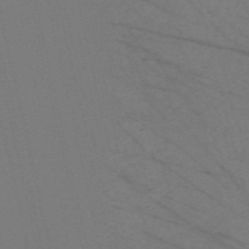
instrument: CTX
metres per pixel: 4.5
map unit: Nve
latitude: -58.4440
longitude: 61.0486
